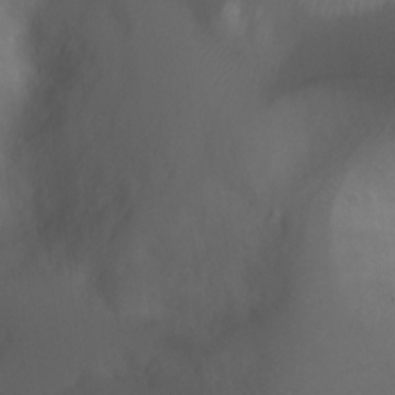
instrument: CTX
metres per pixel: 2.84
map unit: Ht
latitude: 0.0255
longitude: -45.9339
